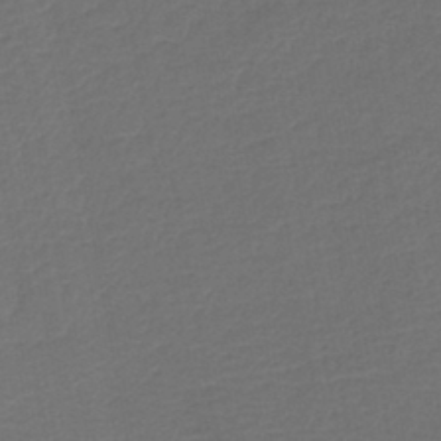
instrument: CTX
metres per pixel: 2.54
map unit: lHb
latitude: -43.2942
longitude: 76.7652
